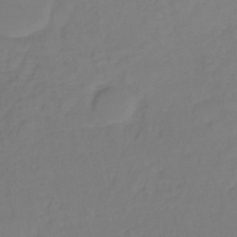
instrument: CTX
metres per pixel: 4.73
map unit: lHb
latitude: -35.2754
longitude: 64.2740
